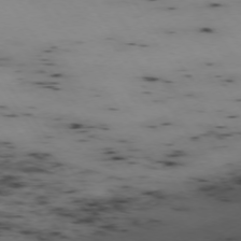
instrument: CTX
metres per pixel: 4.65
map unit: Hpe
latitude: -74.2929
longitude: 2.6329
